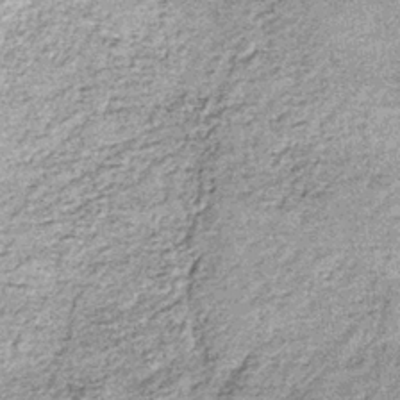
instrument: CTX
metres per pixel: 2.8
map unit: lHb
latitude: -36.6518
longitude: 65.3321
